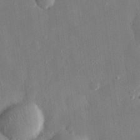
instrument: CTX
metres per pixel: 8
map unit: eHh
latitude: 30.1011
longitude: -78.2712
